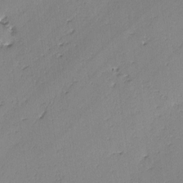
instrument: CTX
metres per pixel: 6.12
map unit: lAvf
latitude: -3.0864
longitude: -107.1970
